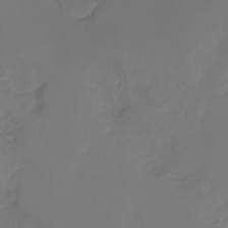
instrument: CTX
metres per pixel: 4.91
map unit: Htu
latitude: -7.3132
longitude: -71.9717
